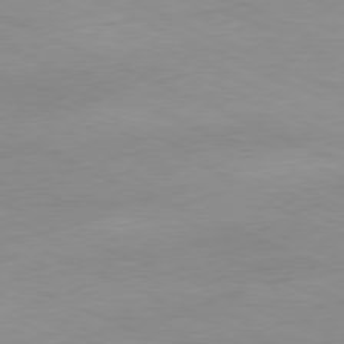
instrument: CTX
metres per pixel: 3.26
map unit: Ap
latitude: -78.4062
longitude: -72.5168
